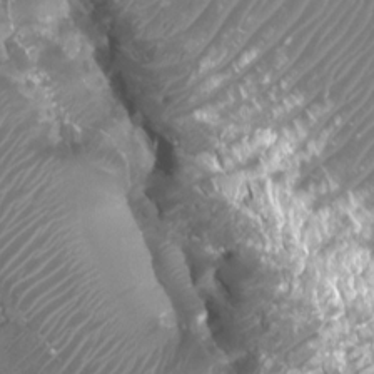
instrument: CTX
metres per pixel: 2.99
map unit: Htu
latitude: 3.2537
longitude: -20.9703
